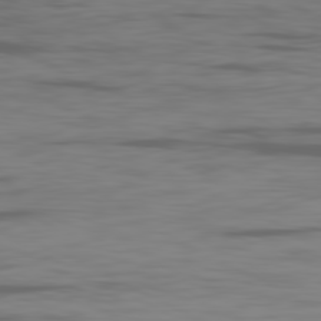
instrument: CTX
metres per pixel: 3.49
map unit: Ap
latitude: -81.0298
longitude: -62.8569
